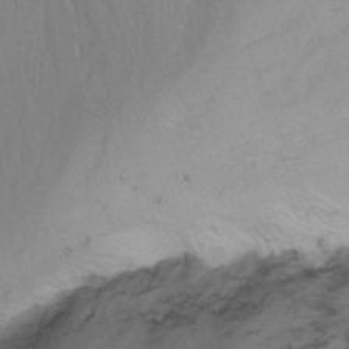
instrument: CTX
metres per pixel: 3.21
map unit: Nhu
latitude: -6.8597
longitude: -65.7261
